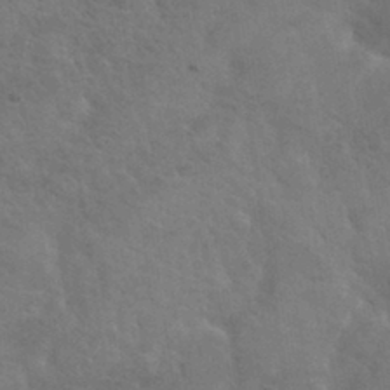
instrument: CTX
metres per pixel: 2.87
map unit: Nhu
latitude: 30.5924
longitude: -51.8772
